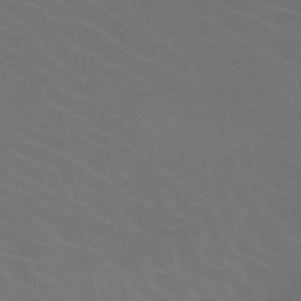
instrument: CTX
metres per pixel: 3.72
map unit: HNb
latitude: -49.3321
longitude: -46.1011
